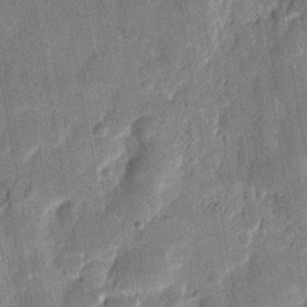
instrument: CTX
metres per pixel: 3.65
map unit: eHh
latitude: 8.9892
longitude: -66.6868
